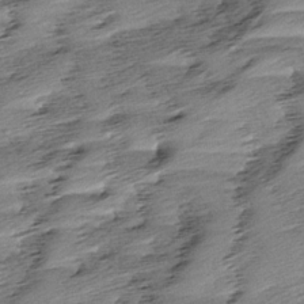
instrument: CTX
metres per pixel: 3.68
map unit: Aa
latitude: 5.9339
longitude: -137.1781
